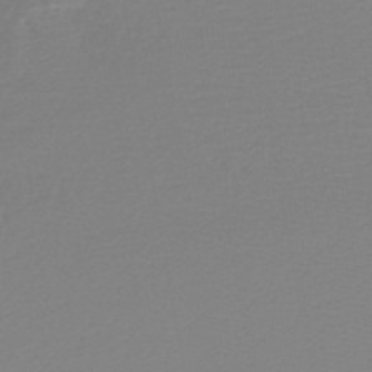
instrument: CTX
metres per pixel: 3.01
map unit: HNb
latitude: -45.8045
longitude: 54.8975
